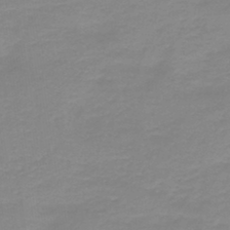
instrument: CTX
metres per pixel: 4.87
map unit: HNb
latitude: -44.7841
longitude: 53.1809
